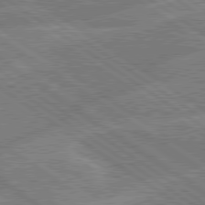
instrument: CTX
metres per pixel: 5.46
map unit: lApd
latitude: 79.2915
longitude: -145.7449
